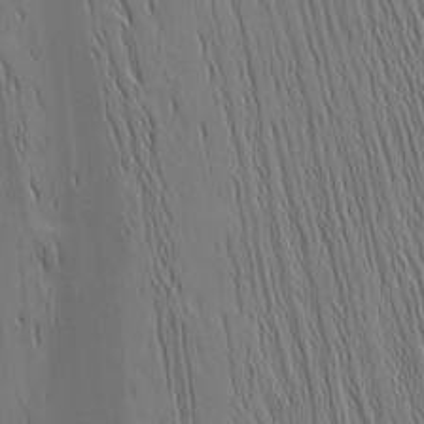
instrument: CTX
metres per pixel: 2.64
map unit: Nhu
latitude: -4.8975
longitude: -151.8583
